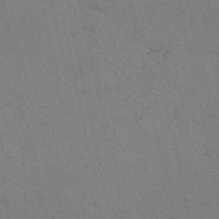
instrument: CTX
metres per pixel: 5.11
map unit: eAb
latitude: 51.1025
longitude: 108.8597
